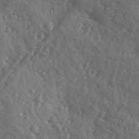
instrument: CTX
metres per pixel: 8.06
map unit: Ave
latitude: -9.6344
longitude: -118.9136
